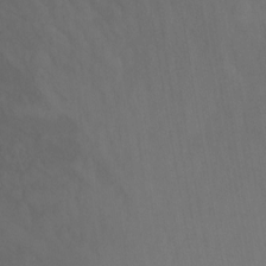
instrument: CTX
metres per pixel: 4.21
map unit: Nhu
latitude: -13.6533
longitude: -51.9339
